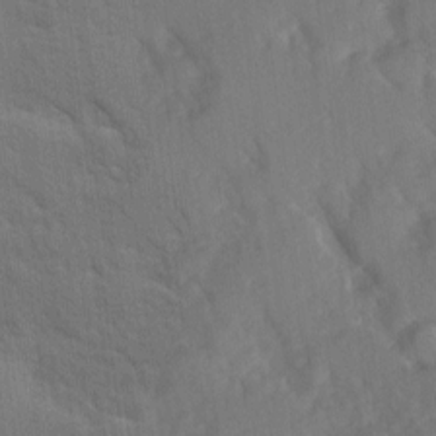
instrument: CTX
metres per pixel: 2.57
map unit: Ave
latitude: 10.1011
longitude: -102.5168
